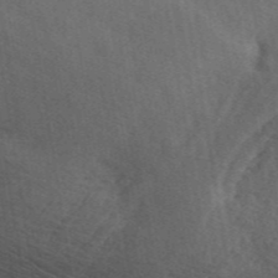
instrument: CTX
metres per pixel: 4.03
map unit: ANa
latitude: 45.4048
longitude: 45.6533
